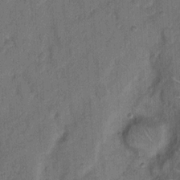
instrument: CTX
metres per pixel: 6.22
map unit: Hto
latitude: 8.4223
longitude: -61.5749
